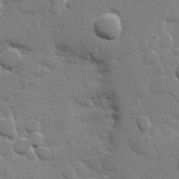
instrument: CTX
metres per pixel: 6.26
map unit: Hve
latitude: 25.6504
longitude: 148.6897
